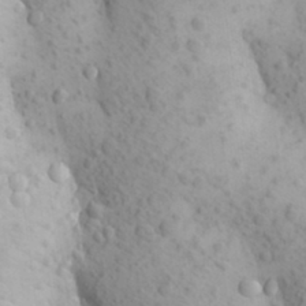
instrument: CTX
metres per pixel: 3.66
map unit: Aa
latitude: 26.9136
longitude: -149.4615
